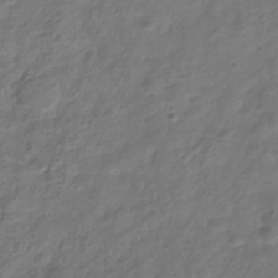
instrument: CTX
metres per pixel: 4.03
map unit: Hve
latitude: -33.3699
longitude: 91.4644
